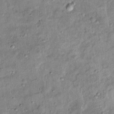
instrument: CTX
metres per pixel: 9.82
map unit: Ht
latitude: 13.6694
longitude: -40.8191
